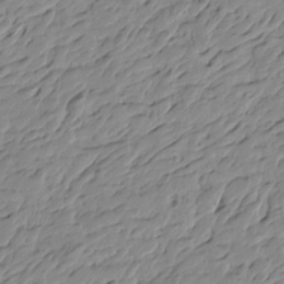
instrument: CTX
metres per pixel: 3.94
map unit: Htu
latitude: -4.1983
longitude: -178.4412
